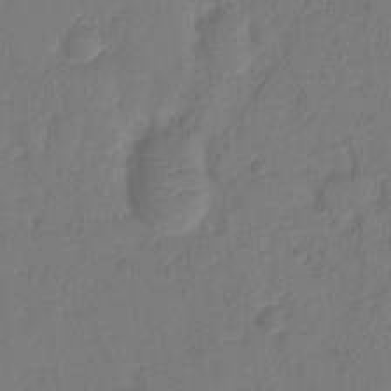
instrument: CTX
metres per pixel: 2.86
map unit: Ht
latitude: -11.0109
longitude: -27.5938
